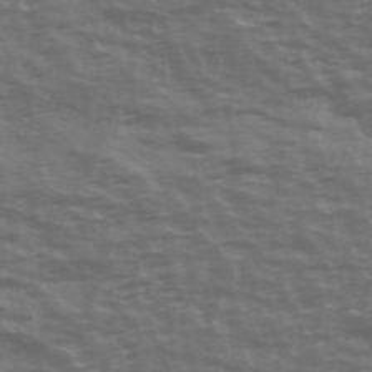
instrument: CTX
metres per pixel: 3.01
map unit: Ave
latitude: 39.5749
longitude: -113.8772
